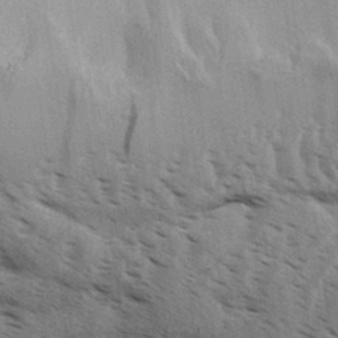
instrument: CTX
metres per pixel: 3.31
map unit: Aa
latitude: 31.6127
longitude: -140.3845
